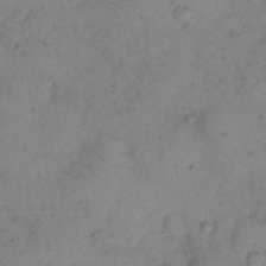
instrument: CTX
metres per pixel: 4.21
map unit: eHh
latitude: 9.8961
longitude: -62.4979
